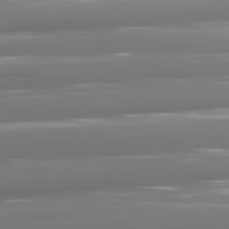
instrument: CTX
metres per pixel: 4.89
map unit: lApd
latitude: 81.1025
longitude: -141.6882
